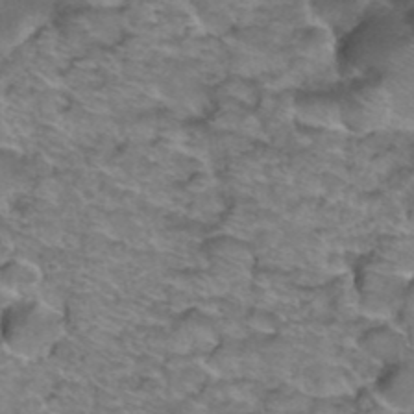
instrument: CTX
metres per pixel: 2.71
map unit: Hto
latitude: 39.1025
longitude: -44.3467
